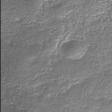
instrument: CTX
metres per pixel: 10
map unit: Nhu
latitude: -38.0472
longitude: -81.9906
